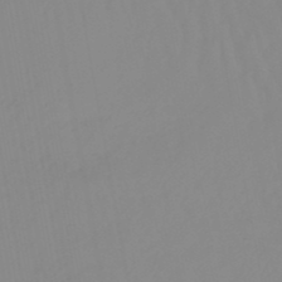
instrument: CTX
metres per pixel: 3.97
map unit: lHb
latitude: -48.6897
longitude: 74.4629
